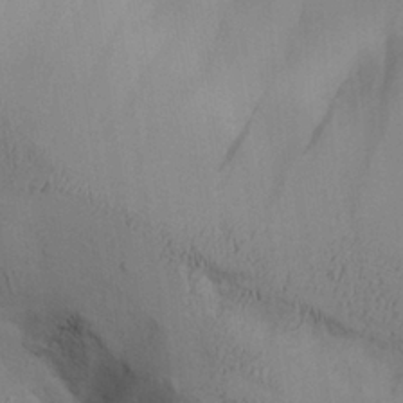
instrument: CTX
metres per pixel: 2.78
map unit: Aa
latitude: 27.7639
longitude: -132.0444
